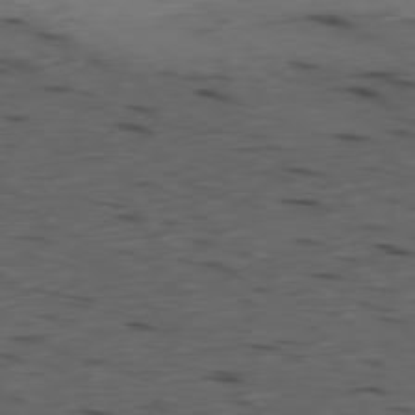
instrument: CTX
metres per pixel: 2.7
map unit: Ap
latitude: -79.6344
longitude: -58.9325
